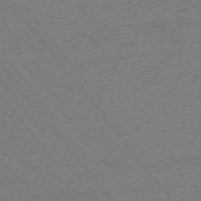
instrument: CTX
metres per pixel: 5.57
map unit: Ap
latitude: -74.8219
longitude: -81.9528
